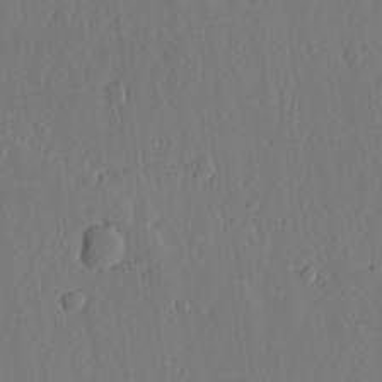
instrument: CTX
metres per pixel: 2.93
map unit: lHvf
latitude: 18.2900
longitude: -114.7624
